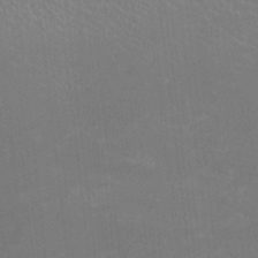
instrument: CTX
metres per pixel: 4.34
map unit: HNhu
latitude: -0.8408
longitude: -1.3859
